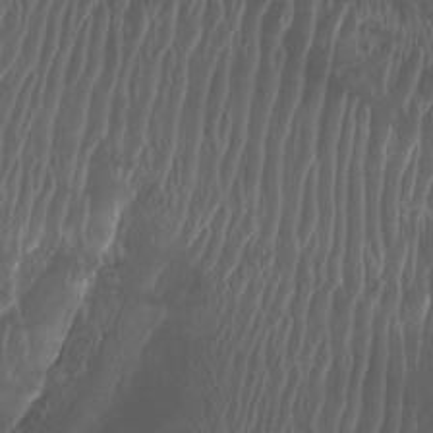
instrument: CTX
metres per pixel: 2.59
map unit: Aa
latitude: -8.0283
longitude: -77.3670
